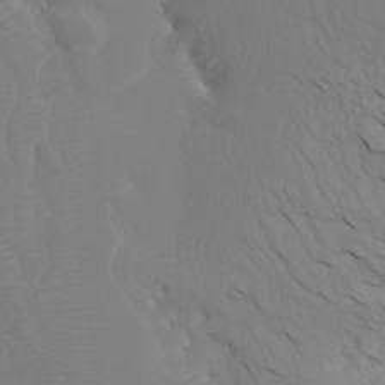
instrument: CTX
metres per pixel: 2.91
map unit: Htu
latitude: -7.4076
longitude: -70.0822
